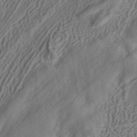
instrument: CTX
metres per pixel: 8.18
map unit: ANa
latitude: 41.8016
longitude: 34.7274
